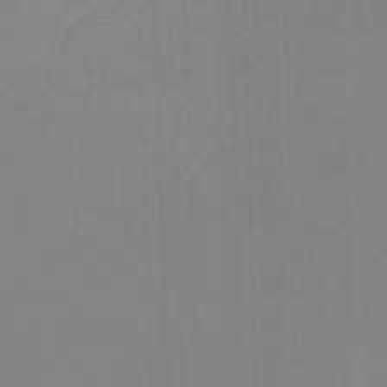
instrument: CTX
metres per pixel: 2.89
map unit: lHb
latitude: -45.5588
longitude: 63.8422
